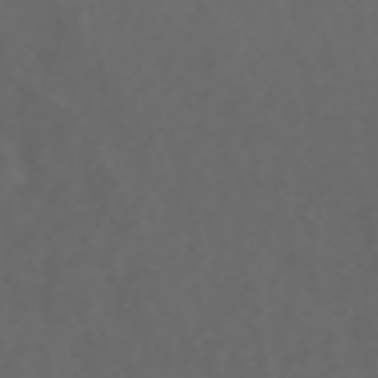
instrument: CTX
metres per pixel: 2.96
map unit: ANa
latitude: 42.4601
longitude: 34.3873
